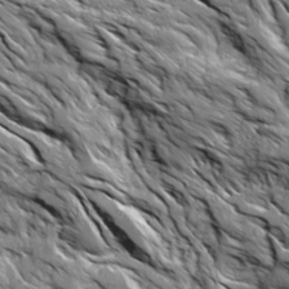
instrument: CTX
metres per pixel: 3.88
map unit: Ave
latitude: 19.2159
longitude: -134.6301
